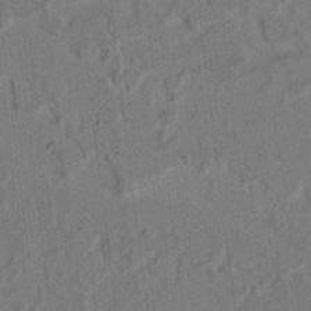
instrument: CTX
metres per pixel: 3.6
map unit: lAvf
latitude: 7.5938
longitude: 164.9353
